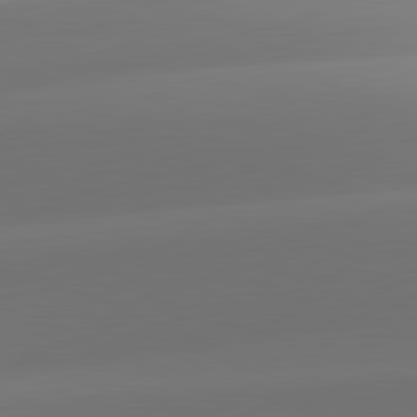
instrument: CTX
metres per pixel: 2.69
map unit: lApd
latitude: 81.9717
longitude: -162.6302
